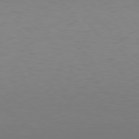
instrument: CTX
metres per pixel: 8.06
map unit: Hpe
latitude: 78.4790
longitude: -137.5182
